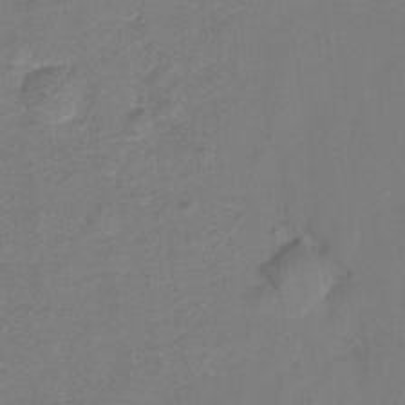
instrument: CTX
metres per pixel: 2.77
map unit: Hto
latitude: 5.9528
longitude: -31.2726
